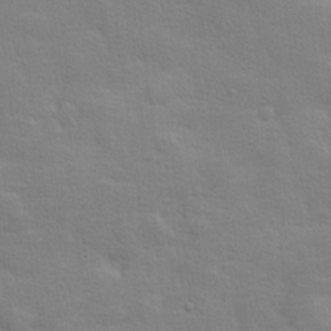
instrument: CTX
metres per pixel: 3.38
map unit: lHvf
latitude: 24.4790
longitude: 143.7288
